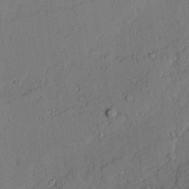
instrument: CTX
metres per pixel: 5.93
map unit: lAvf
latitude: 23.4426
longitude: -109.8772
